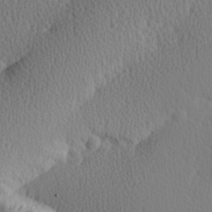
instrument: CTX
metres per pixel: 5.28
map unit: Hve
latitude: 13.7450
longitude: -91.3482
